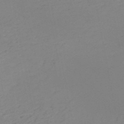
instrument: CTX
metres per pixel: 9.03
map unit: HNb
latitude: -51.2187
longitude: -51.9717
